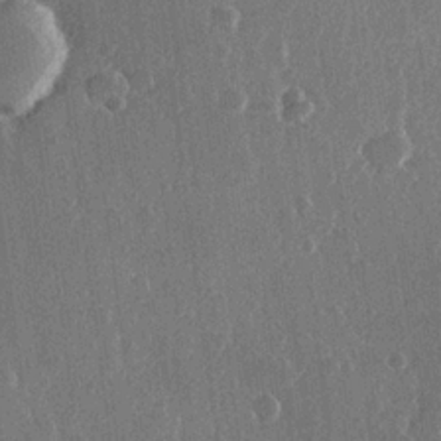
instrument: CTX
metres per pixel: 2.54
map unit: Hve
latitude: 22.5357
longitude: 148.3873
